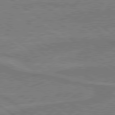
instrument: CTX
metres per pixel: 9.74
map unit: lApd
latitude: 79.8017
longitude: 166.8030
